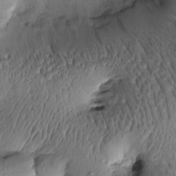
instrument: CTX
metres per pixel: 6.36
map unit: Htu
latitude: -2.3306
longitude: 171.0676
